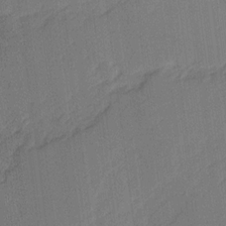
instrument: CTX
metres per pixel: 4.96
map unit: Ave
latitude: 16.7813
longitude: -138.2522
